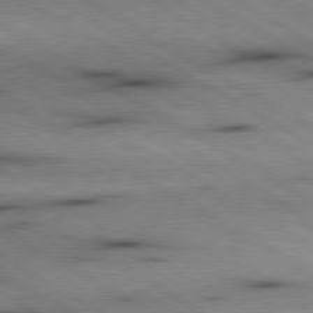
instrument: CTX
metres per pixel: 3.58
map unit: lApd
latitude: 80.0633
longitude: 162.6896
